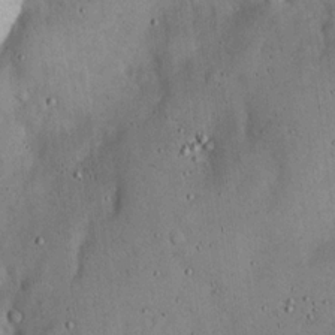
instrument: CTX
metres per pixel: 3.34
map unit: Hto
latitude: 18.6868
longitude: -60.9513
